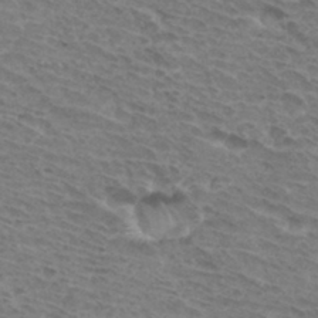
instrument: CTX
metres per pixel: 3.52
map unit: Hto
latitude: 33.3482
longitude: -45.4804
